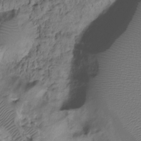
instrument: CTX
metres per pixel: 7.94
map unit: HNhu
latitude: -21.0108
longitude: 85.6155
